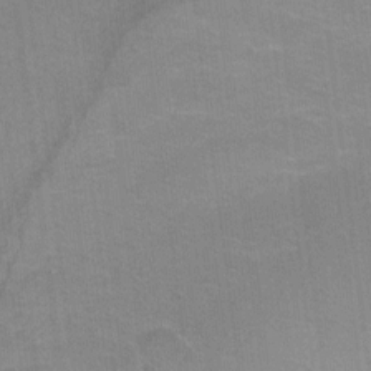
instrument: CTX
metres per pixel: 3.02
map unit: Ht
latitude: -0.9731
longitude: -33.3671
